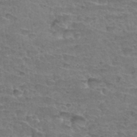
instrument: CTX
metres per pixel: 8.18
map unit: Hto
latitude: 34.3089
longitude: -44.1578
